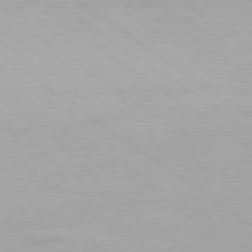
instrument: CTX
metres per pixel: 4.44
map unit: Hpe
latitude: -79.1620
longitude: 9.5777
